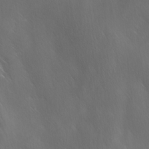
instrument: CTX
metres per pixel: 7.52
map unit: Ave
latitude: -0.6519
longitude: -112.7246
